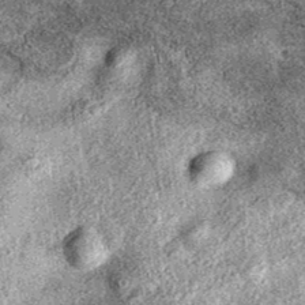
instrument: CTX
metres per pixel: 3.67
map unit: eAb
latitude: 38.6679
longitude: 106.4251
